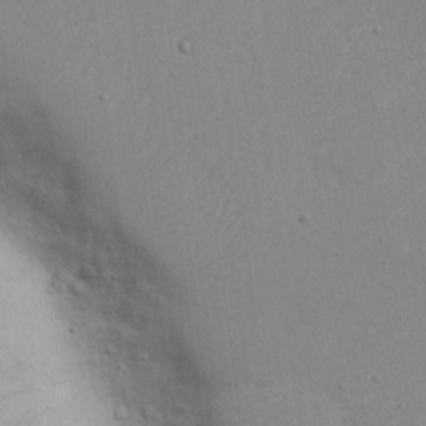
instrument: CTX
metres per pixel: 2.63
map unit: eHh
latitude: 17.9339
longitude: -72.5546
